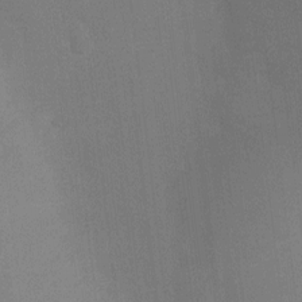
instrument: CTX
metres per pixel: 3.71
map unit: Ht
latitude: -3.7855
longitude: -20.0633
